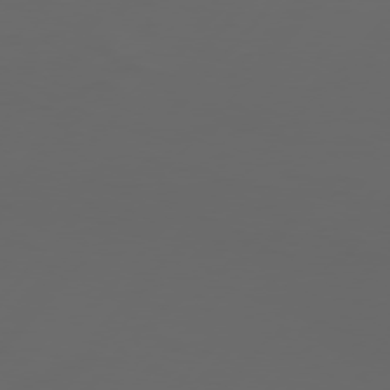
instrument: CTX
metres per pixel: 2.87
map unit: Hpe
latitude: 76.5923
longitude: -139.6883
